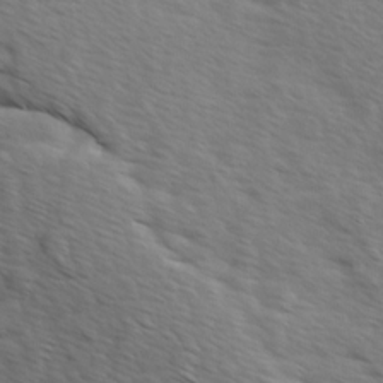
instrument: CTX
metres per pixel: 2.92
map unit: Ave
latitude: 13.4804
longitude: -102.0255
